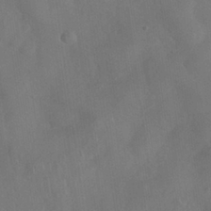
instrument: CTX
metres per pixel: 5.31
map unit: Nhu
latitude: 27.9528
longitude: -65.5182
